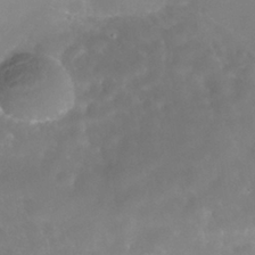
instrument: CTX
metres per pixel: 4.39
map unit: Nhe
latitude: -38.8408
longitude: -118.4979
